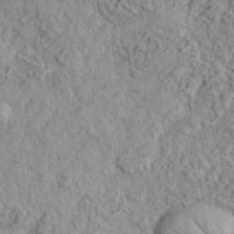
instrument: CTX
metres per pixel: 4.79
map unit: eHh
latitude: 37.5182
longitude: -81.4048
